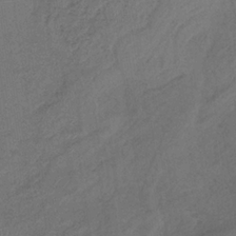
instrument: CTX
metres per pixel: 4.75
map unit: HNb
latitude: -32.5007
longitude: 63.4643
